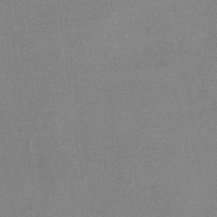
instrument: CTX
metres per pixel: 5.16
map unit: eHb
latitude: -32.7464
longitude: 67.9367
